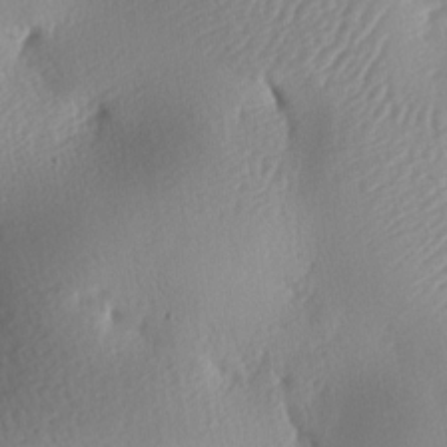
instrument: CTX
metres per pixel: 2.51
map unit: lAa
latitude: -8.7463
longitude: -127.9717
